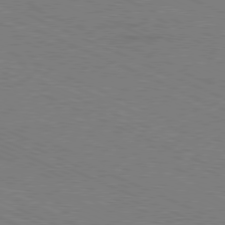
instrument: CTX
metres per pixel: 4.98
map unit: Ap
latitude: -80.8030
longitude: -75.0270
